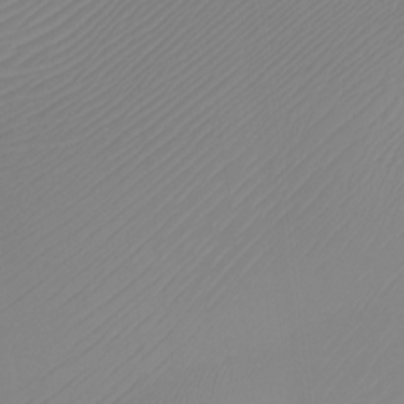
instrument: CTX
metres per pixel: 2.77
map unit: Htu
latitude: -12.8030
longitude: -46.7436
